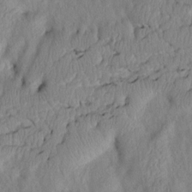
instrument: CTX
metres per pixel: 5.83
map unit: Htu
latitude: 3.3481
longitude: 149.3699
